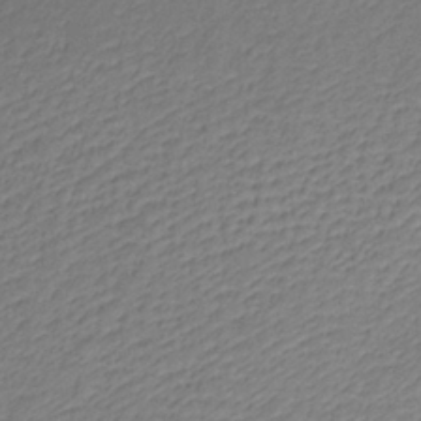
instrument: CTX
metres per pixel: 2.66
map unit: lHb
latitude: -36.0283
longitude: 71.7289
